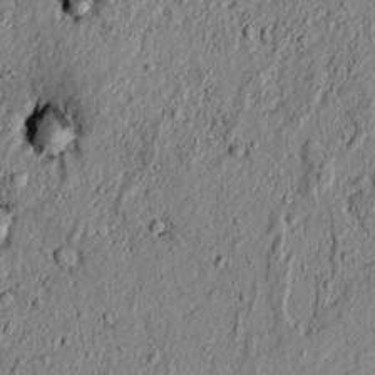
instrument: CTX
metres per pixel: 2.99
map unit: lAvf
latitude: 6.3467
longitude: 167.5777
